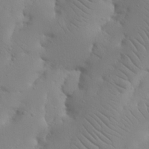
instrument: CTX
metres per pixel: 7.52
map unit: Nhu
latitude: 21.2726
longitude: -73.8773
